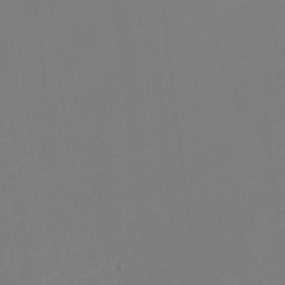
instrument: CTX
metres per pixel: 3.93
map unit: eHh
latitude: -5.8233
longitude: -87.6505
